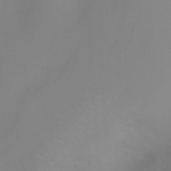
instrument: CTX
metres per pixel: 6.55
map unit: Htu
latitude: -5.4832
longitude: 137.7477
